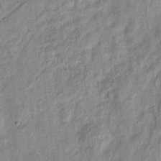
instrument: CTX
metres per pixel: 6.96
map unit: eHh
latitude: 7.5560
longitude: -71.4426
